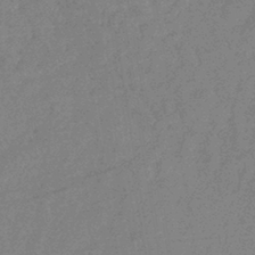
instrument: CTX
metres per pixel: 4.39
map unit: eHb
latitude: -40.2361
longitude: 77.6155
